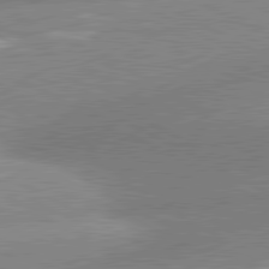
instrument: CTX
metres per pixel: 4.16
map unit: lApd
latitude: 81.1970
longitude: -163.4994
